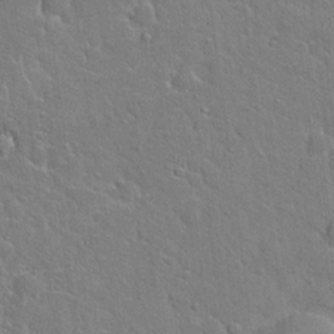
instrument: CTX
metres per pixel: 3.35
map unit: Hto
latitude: 20.6869
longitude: -49.4615
